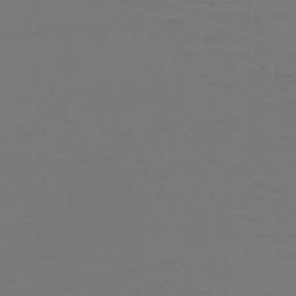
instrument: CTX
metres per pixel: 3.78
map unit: HNb
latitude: -51.6344
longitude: -43.5749
